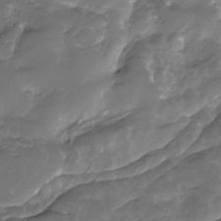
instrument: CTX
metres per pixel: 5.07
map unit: Nhe
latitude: -33.3321
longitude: -92.9702
